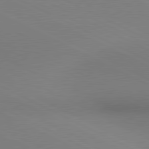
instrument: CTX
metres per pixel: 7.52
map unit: lApd
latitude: 80.8380
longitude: 144.9353
